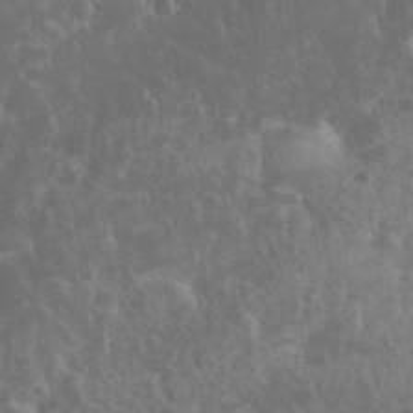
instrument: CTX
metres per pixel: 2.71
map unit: eHh
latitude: 34.5734
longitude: -62.2712
